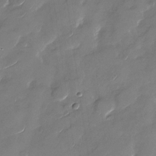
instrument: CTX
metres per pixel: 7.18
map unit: Nhu
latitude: -28.6707
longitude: -73.3293
